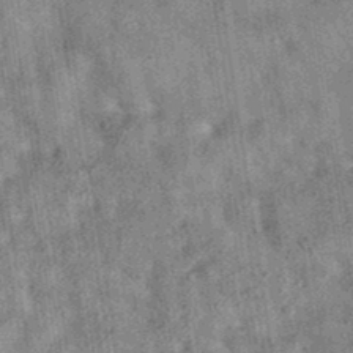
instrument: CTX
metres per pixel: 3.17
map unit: eAb
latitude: 35.9339
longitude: 114.8975
